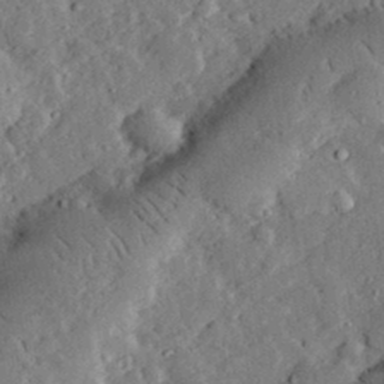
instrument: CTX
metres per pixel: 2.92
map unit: lHvf
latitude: 32.9892
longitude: -83.5938
